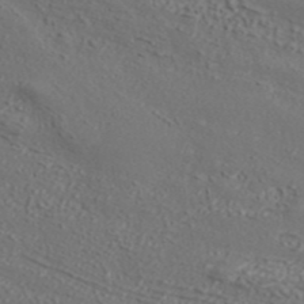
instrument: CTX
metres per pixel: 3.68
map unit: ANa
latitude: 43.0081
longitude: 35.3132
